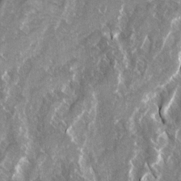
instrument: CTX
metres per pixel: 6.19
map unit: Ave
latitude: 14.7813
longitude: -134.1577
